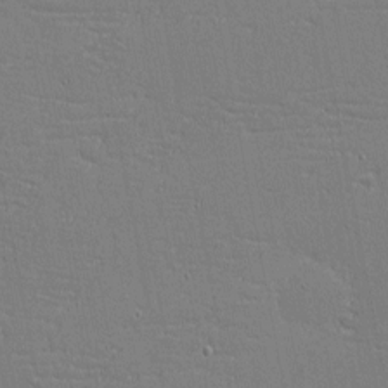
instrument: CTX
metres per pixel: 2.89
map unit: eHh
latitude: -4.0661
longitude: -80.9514
